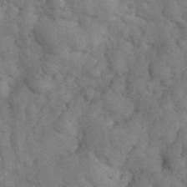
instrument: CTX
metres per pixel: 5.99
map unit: eHh
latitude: 31.7072
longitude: -66.7624
